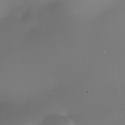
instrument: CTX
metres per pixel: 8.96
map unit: Nhe
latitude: -36.3684
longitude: -117.6505
